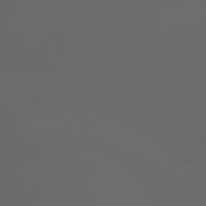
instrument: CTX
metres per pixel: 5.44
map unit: Nhu
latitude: -7.6533
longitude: -83.5560
